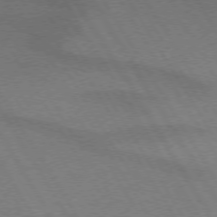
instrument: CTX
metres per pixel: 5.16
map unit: lApd
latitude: 72.9514
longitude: -57.2725
